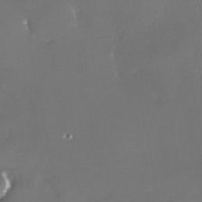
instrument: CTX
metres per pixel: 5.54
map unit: Nhe
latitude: -27.7477
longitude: -109.9339
